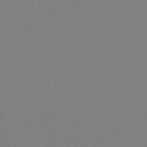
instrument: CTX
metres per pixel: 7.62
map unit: lHb
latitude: -49.2943
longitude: 75.2187
